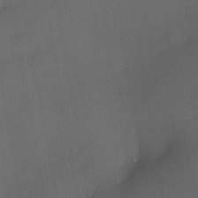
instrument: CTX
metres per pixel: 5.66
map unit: HNhu
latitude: 5.1025
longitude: 14.5007
